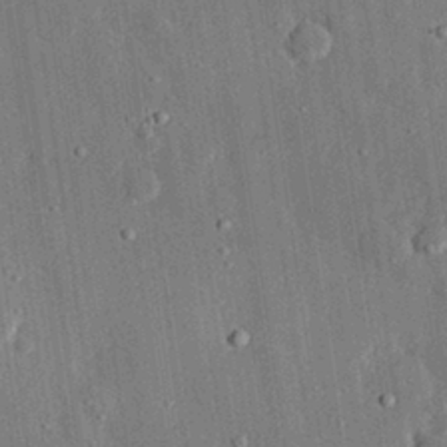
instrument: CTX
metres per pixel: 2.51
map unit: eHh
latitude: 28.8569
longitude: -80.3845
